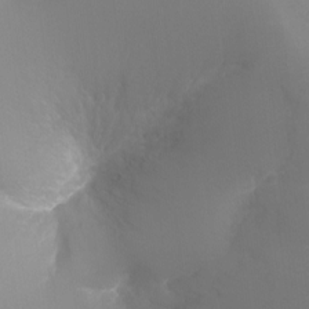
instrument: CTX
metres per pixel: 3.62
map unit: Ht
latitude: -10.8030
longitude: -44.9136
